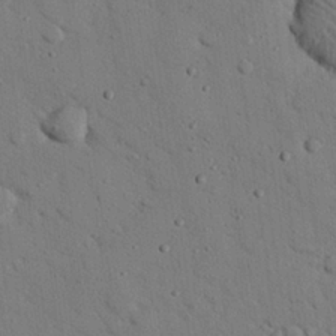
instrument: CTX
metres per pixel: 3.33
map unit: eHh
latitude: 25.7638
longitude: -77.5749
